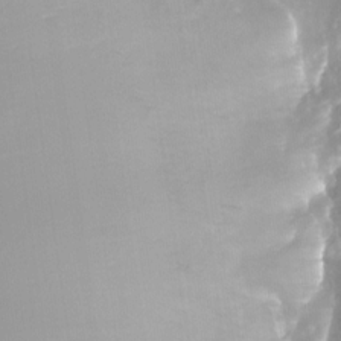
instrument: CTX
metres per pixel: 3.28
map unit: Nhu
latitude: -27.8044
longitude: -71.5749
